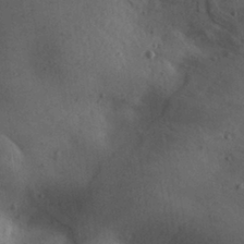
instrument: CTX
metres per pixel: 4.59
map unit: Aa
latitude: 29.6883
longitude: -145.0647
